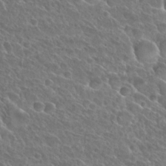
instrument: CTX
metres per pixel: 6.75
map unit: Hto
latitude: 27.4993
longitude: -39.2726
